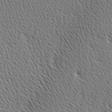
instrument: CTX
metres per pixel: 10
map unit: Ave
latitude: 1.4993
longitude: -115.1214
